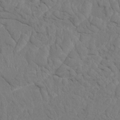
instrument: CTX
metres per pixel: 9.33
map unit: HNhu
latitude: 4.1767
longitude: -7.8583
